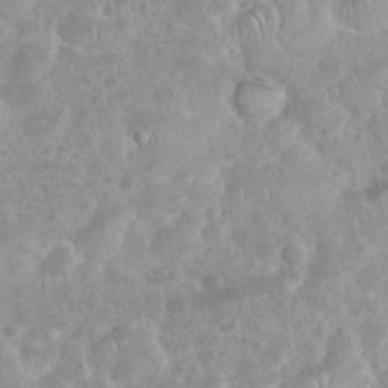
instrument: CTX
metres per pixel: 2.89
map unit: eHh
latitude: 35.6882
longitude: -61.6316
